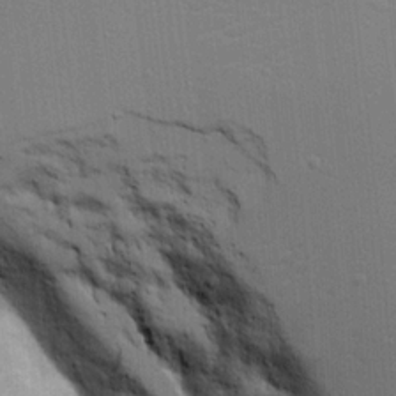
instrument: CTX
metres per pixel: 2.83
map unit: Aa
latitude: 17.1970
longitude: -125.1403
